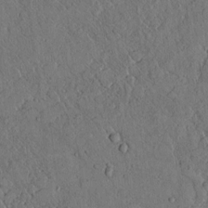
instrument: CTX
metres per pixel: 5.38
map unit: lAvf
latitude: 5.0458
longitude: 159.3698
